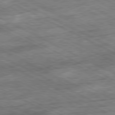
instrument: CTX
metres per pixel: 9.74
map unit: Ap
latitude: -80.8597
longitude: -84.6869
